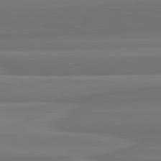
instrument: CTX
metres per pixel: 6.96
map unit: lApd
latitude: 82.6301
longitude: 168.3684
